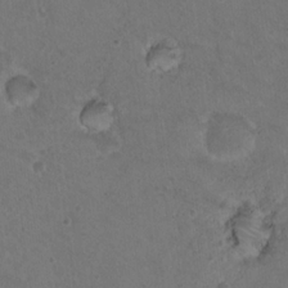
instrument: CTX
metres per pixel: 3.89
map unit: Nhu
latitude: 17.4237
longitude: -30.8947
